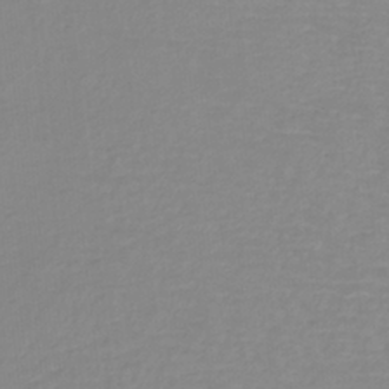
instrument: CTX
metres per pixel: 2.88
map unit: lHb
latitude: -40.1795
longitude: 65.4266
